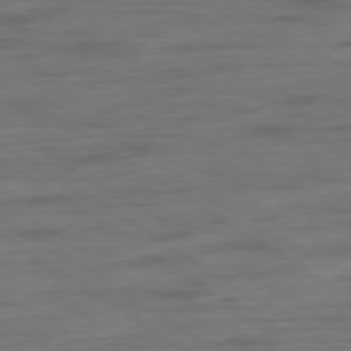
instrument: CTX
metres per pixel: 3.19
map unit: Hpe
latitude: -79.3320
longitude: -21.6127
